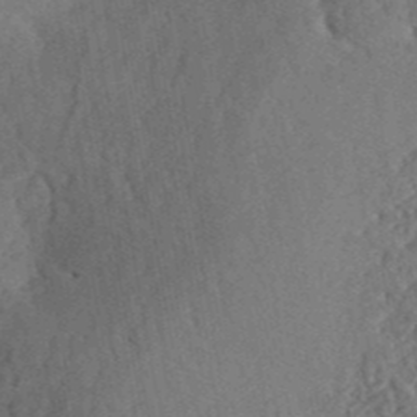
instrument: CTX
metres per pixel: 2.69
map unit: ANa
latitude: 41.2536
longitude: 52.2928
